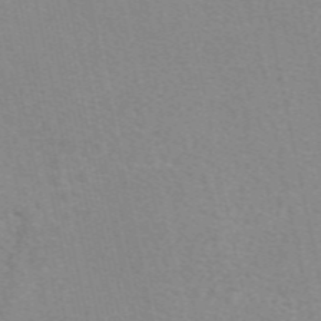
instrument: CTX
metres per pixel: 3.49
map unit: eAb
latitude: 49.8961
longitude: 106.0283
